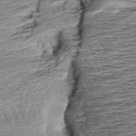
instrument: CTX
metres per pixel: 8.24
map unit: Aa
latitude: 8.2145
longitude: -139.7072
